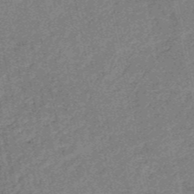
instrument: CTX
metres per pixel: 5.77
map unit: HNb
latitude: -52.9919
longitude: -49.0269
